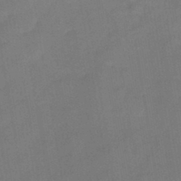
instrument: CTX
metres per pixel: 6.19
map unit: HNb
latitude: -44.5574
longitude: -38.4223
